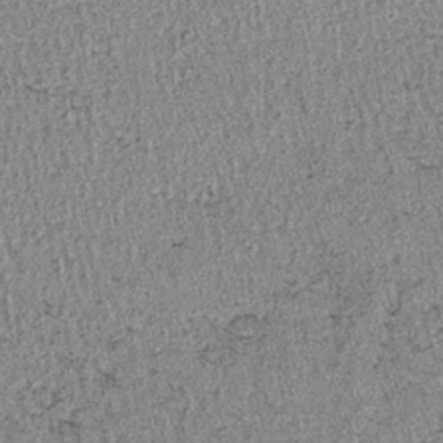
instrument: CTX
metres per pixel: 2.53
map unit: lHb
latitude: -38.4062
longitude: 66.9731
